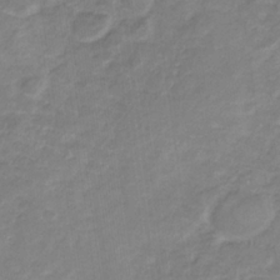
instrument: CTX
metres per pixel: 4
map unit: eHb
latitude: -31.8233
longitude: 67.3132
